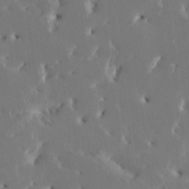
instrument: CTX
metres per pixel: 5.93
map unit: HNhu
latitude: 5.2159
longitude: -5.5749
